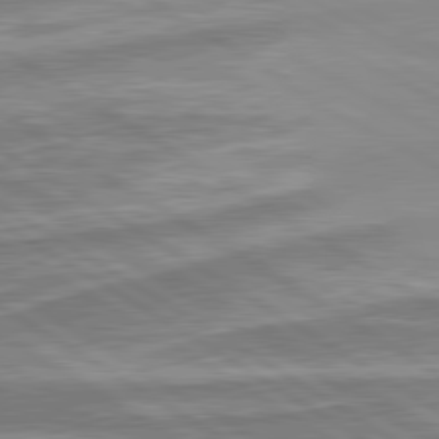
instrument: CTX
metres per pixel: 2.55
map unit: lApd
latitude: 80.4790
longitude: -176.8191
